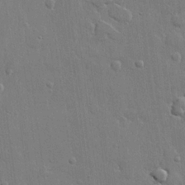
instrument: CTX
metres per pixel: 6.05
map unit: lHvf
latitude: 22.4034
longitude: 145.1053
